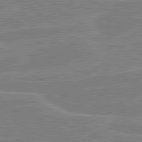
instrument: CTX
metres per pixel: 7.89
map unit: lApd
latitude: 80.7435
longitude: 120.8030
